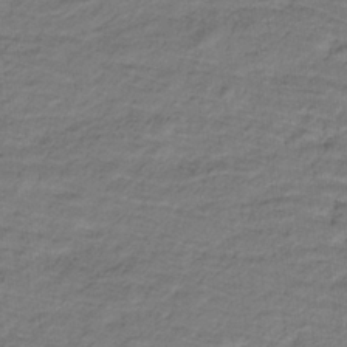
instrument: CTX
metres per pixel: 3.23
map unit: lHb
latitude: -32.2362
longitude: 65.6911
